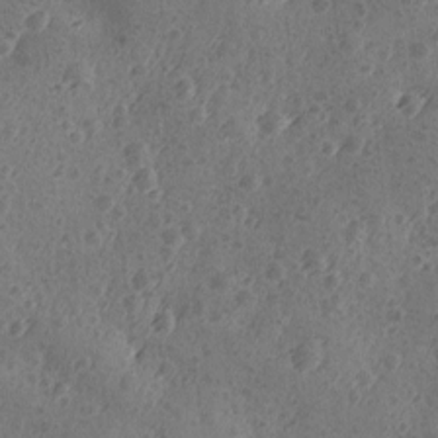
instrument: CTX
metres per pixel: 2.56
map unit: Ave
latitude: -9.1998
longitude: -118.6301
